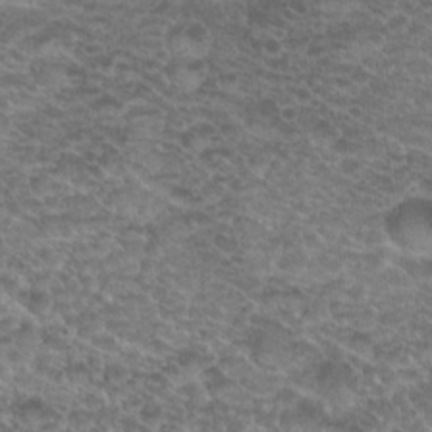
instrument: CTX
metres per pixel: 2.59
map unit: Hto
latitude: 19.8961
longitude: -37.0270
